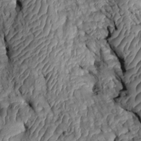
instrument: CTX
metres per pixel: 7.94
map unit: Htu
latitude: 0.3845
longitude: 149.1998
